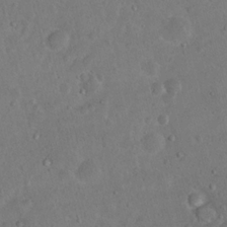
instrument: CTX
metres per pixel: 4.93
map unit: Nhu
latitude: 14.6113
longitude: -29.3293
